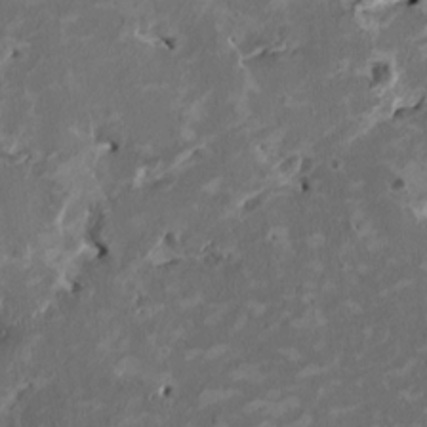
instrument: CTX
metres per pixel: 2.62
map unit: HNhu
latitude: 2.2333
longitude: -4.6490
